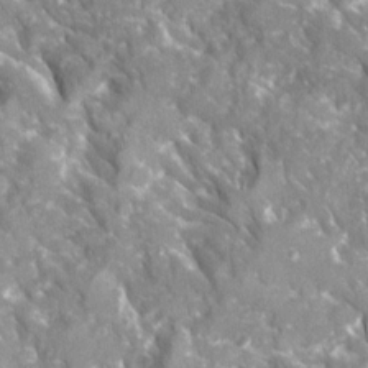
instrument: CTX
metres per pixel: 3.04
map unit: Ave
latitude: 16.0255
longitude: -131.3104
